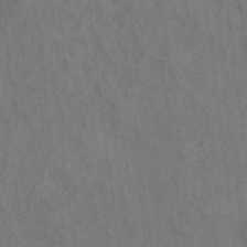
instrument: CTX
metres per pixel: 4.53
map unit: Hto
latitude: 14.8947
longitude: -36.1956
